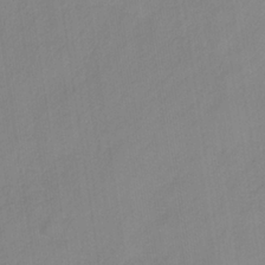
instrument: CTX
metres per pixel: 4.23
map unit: HNb
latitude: -34.3306
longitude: 57.0297
